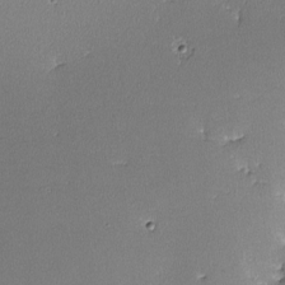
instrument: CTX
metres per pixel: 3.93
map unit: lHvf
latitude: -10.8219
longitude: -103.8583
